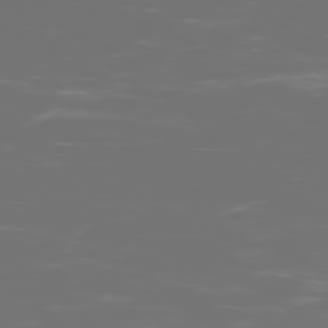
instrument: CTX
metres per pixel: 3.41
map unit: Ap
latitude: -77.9178
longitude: -62.0822
